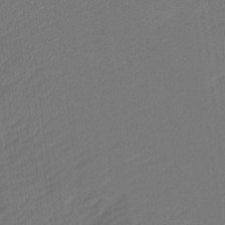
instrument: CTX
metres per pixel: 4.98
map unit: lHvf
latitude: 25.1592
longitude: 140.6896
